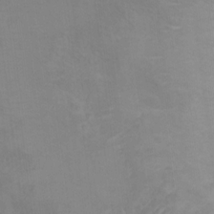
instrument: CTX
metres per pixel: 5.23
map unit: Ht
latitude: 10.6869
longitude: -32.7624
